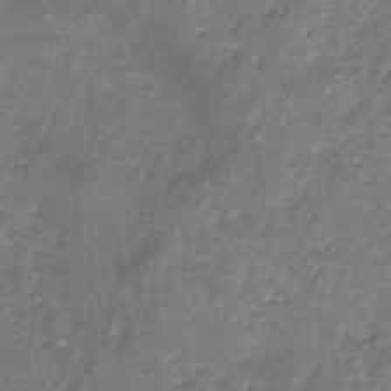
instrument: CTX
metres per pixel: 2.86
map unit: eHb
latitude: -32.8408
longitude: 69.5021
